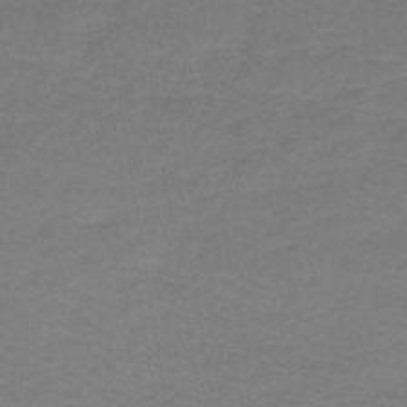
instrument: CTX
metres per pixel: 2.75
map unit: lHb
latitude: -42.2739
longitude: 56.1606
